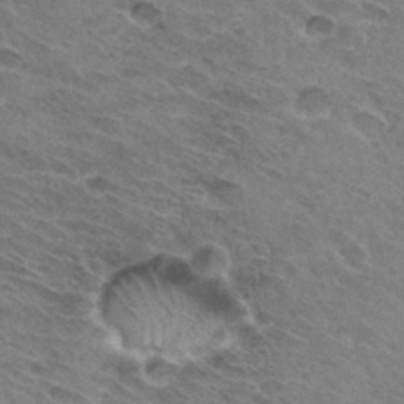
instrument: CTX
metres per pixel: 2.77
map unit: Hto
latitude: 31.7450
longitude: -45.5749
